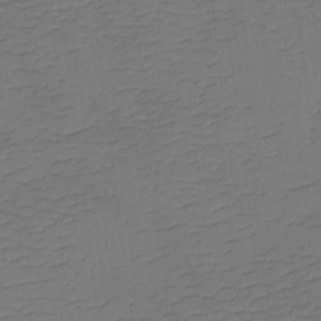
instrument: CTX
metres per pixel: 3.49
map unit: eHh
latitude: -2.1605
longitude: -74.1578
